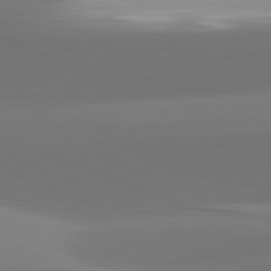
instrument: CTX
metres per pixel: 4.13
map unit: lApd
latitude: 81.8583
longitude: -162.2145
